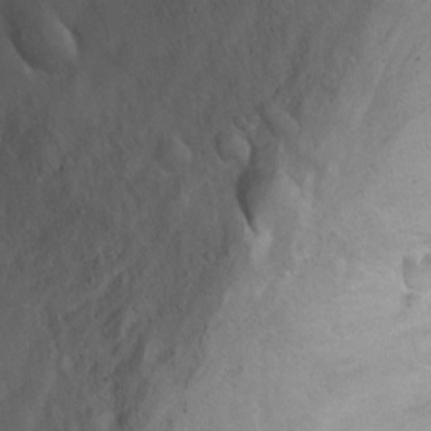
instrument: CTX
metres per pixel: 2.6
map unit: Ht
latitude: 6.1011
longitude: -29.4426
